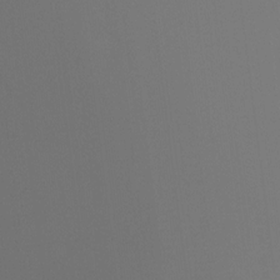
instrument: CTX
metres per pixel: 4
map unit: Ht
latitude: -16.0850
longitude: -47.5183
